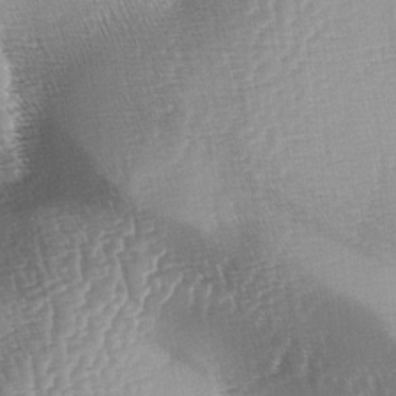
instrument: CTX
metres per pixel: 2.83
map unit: lAa
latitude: -4.9163
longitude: -128.7624
